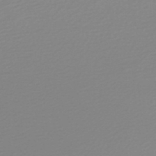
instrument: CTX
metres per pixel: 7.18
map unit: lHb
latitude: -48.0094
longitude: 65.5966
